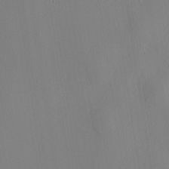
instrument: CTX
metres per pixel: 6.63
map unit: HNhu
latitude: 8.1956
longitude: 14.6330
